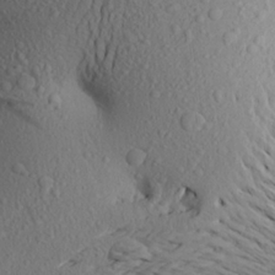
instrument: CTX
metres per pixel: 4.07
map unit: Aa
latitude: 23.6505
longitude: -146.4034
